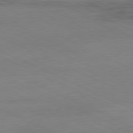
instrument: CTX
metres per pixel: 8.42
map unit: Ap
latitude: -80.8786
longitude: -93.1781
